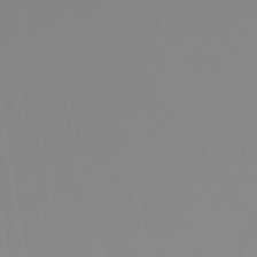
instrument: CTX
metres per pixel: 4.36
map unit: HNb
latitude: -45.6722
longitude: 55.5966
